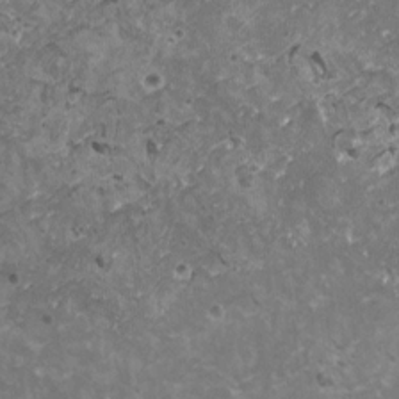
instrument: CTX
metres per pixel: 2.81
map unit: HNhu
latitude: -0.1606
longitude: 2.3873
